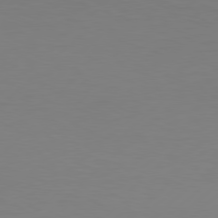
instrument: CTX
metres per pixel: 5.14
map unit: Hpe
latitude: 78.3656
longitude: -127.4427
